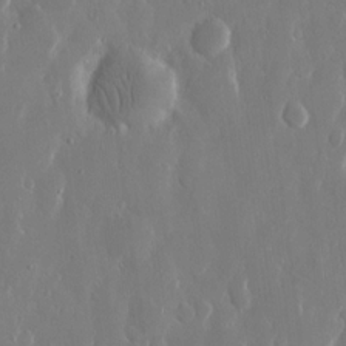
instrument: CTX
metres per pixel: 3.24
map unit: eHh
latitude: 13.5371
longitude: -71.4237
